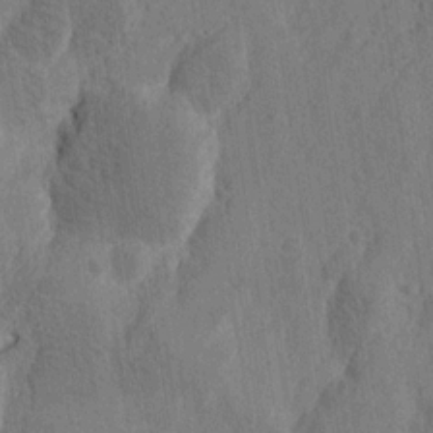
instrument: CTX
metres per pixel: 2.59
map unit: Htu
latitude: -4.0283
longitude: -177.6883
